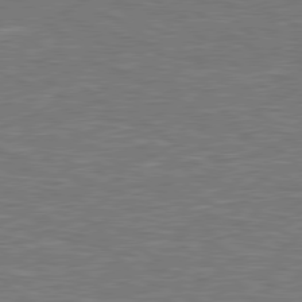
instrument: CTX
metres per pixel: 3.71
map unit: Hpe
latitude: 78.7435
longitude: -152.5546
